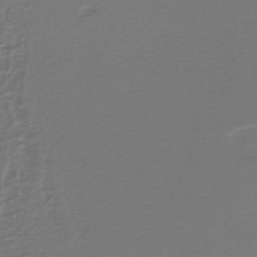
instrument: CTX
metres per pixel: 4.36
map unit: lHb
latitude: -42.4251
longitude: 57.3321
